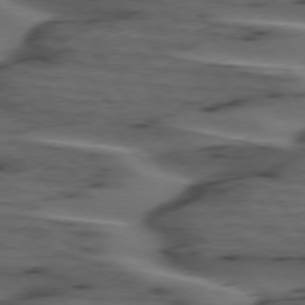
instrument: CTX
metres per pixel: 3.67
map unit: lApd
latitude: 75.4049
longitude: -71.0269
